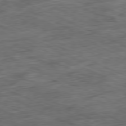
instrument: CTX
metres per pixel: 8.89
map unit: Ap
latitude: -80.9164
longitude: -90.6679
